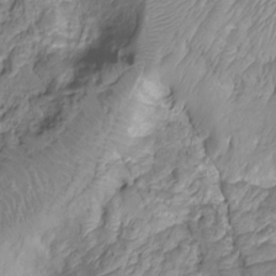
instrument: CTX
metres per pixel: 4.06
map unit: Nhu
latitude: -15.0298
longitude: -26.7435
